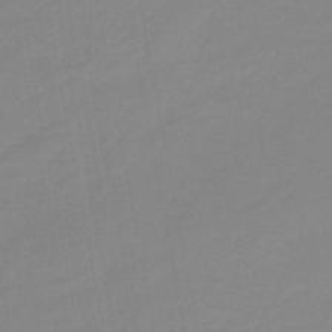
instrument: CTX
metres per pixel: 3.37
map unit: eHb
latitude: -44.5385
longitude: 88.2172
